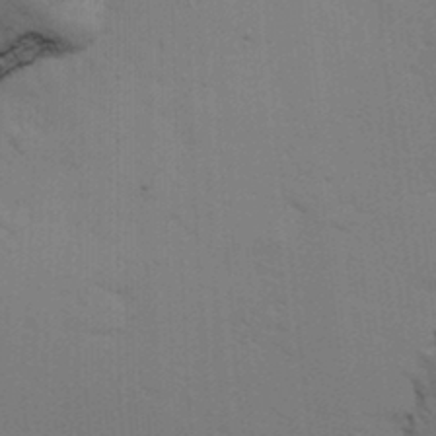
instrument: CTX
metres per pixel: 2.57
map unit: Ave
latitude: 13.8395
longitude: -102.3656
